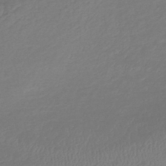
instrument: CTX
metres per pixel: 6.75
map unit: lHb
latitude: -42.9163
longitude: 73.2565
